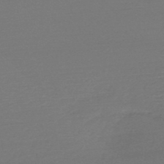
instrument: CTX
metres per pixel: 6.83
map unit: HNb
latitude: -50.0850
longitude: -43.6883
